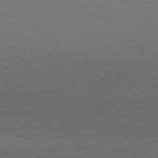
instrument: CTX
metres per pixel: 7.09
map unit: Hpe
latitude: 77.3481
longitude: -124.4223
